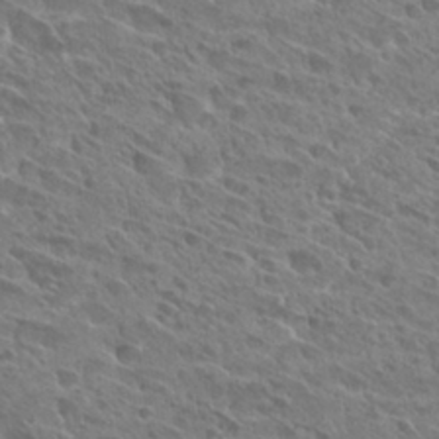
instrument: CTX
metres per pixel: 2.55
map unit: Hto
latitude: 28.6301
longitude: -39.4615
